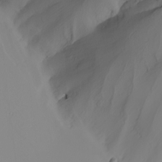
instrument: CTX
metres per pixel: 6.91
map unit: Nhu
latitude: -5.8800
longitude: -94.7058
